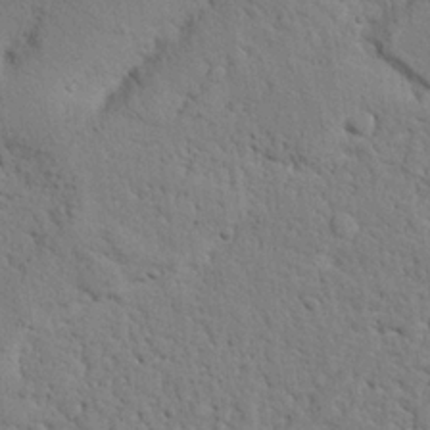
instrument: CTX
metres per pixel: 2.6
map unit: Nhu
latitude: 21.6127
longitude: -76.8758
